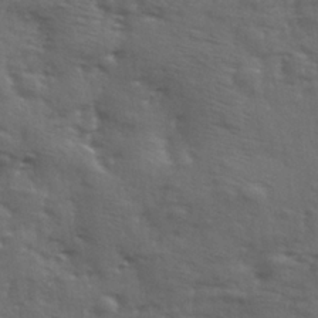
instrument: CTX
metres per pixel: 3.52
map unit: Ave
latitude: 18.4223
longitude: -132.1956
